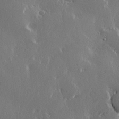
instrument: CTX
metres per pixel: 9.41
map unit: Hve
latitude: 22.7057
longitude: 146.4440
